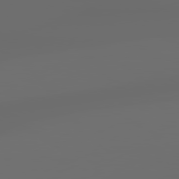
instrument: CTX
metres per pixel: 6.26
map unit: lApd
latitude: 79.2537
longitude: -139.4615
